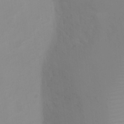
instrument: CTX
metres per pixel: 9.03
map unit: Ht
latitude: 2.9136
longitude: -22.8758
